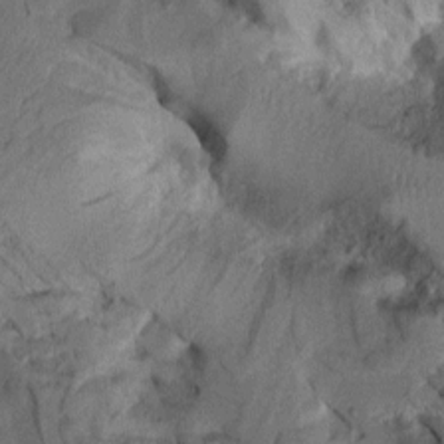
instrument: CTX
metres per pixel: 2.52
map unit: Aa
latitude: 8.7813
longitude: -128.2711
